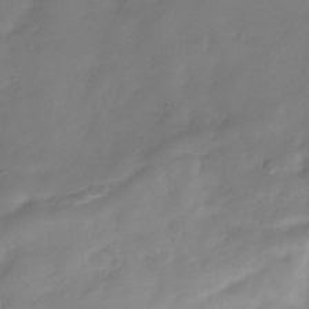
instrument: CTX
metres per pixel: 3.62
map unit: Hve
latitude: -32.5196
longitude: 91.2565
